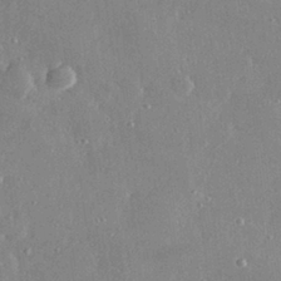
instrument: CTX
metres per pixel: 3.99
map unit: Hve
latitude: 29.0080
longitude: -91.6505
